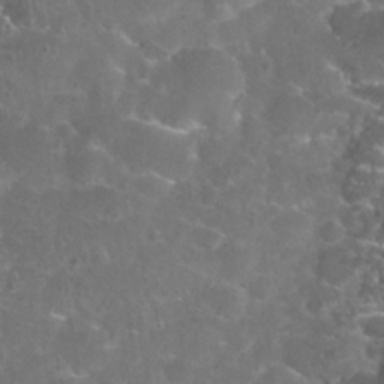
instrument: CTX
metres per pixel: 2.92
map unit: Nhu
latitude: 27.9150
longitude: -61.0269
